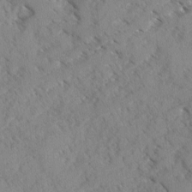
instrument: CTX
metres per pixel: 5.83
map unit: Ave
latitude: -0.1417
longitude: -110.6113
